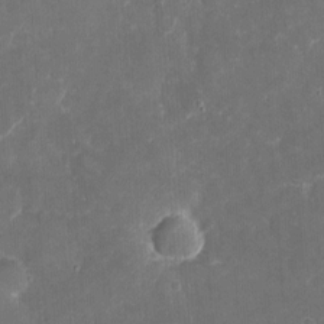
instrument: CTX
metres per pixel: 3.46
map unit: eHh
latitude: 4.8380
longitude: -70.2900
